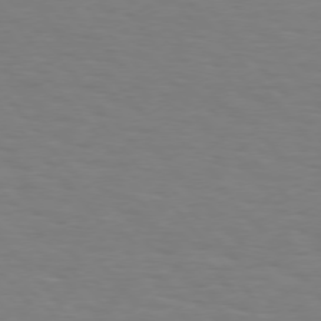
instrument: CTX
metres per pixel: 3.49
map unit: Hpe
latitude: 75.1592
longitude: -132.1200
